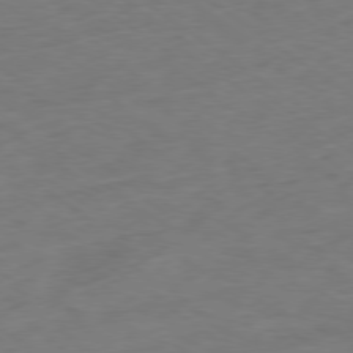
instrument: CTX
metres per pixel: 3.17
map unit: Ap
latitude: -78.9541
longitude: -77.0836
